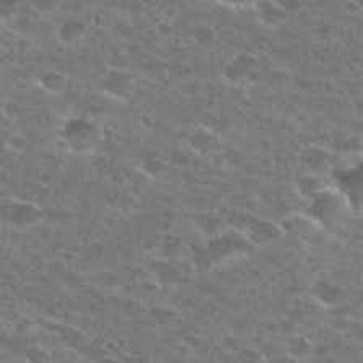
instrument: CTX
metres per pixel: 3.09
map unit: Hto
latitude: 27.7639
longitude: -47.3293
